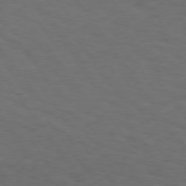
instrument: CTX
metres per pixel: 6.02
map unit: Hpe
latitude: 74.3278
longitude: -130.9892
